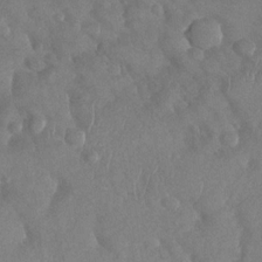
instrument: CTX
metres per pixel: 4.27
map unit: Nhu
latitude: -30.2739
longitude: -60.3656
